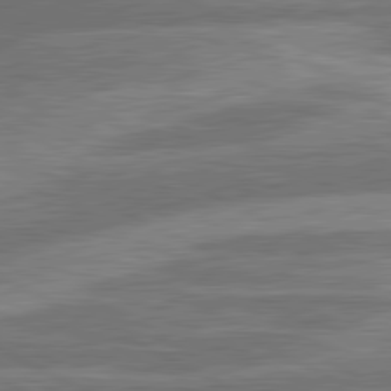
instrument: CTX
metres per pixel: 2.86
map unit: lApd
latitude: 81.1970
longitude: -166.7624
